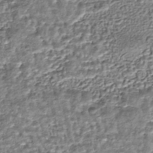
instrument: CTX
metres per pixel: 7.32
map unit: HNhu
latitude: -44.1795
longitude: 106.0850
